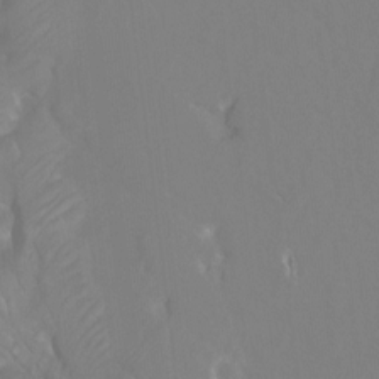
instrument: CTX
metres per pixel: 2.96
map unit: Htu
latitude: -7.3131
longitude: -47.7072
